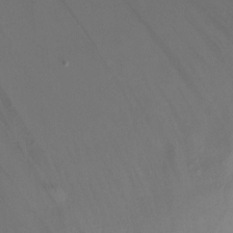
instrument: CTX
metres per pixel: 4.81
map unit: Ht
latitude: -4.1039
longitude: -19.8961
